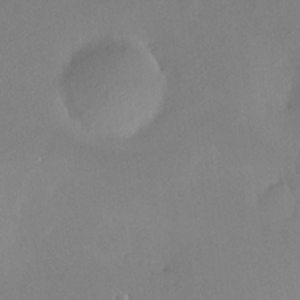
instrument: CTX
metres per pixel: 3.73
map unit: HNhu
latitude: 7.0458
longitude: 7.8611
